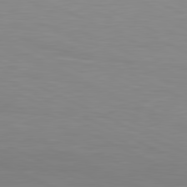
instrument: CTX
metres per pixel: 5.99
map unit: lApd
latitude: 81.1781
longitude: 137.6910
